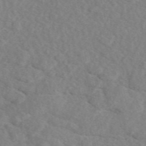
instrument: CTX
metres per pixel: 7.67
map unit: eAb
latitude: 48.8569
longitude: 107.6344
